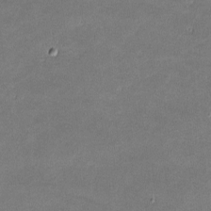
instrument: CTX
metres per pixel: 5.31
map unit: lHvf
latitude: -11.4266
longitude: -103.1781
